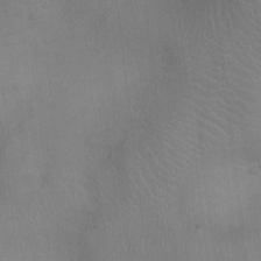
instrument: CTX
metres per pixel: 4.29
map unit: Ht
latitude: -4.2739
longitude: -17.3293
